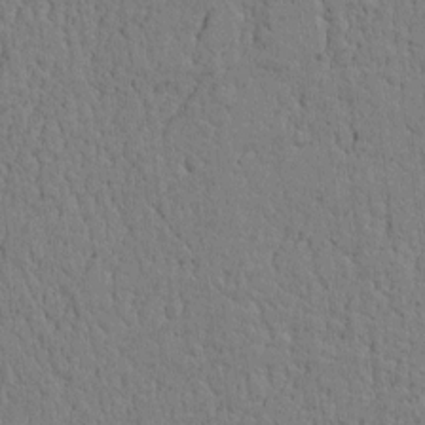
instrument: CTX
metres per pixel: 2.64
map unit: Htu
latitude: 0.1955
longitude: 172.0283
